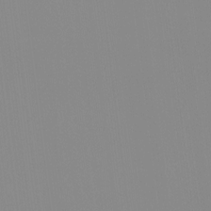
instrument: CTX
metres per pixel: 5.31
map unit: HNhu
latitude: -1.2754
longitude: -5.6694
